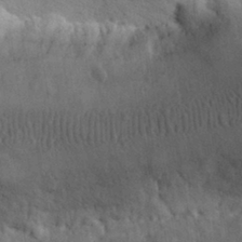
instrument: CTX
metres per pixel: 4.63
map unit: eHh
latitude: 30.4034
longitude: -68.6680
